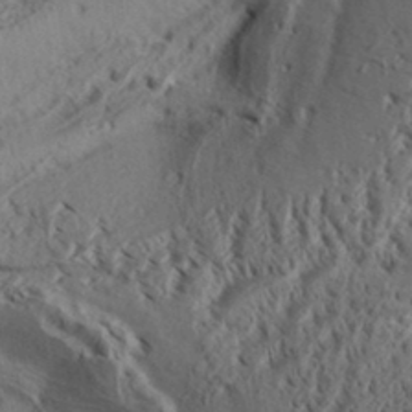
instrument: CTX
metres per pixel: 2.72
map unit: Aa
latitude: 32.5924
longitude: -136.8947
